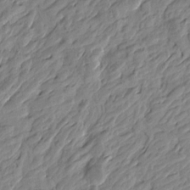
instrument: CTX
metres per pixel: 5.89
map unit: Htu
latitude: -4.0283
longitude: 179.9178
